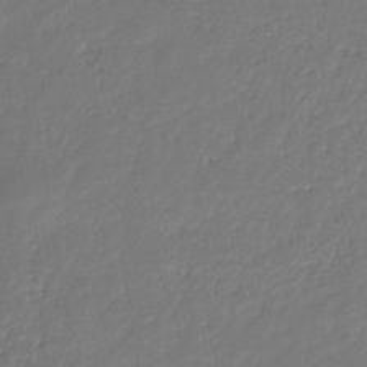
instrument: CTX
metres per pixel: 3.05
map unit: eHb
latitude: -31.1053
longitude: 73.3132
